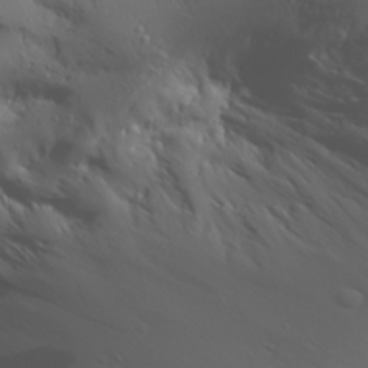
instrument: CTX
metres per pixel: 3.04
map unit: Aa
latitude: 30.3090
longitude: -133.3860
